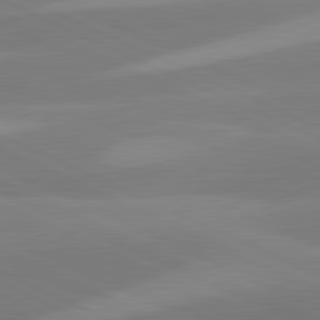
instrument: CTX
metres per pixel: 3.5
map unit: lApd
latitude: 81.3859
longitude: 125.9367
